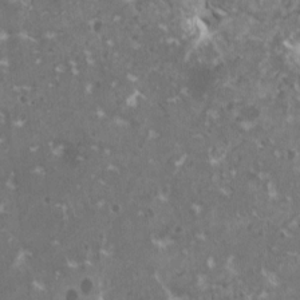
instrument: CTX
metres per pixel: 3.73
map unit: HNhu
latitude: 1.1025
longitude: 6.8786
